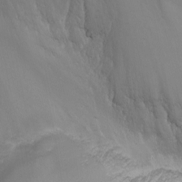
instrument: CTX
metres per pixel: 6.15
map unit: Nhu
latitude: -7.4832
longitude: -90.8002
